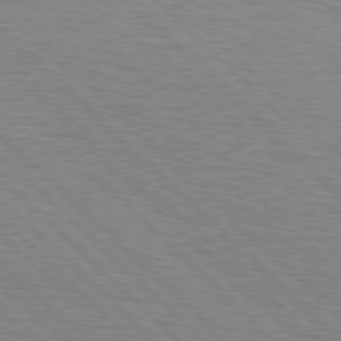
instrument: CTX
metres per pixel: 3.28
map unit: Hpe
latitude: 76.8947
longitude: -127.8395
